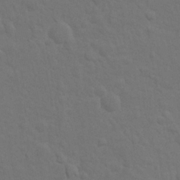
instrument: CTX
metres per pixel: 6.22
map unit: Nhu
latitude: 10.0255
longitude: -24.8002
